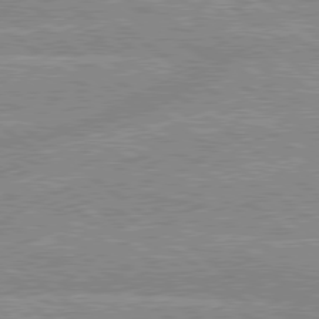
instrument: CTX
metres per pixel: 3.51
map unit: lApd
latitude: 79.1403
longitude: -156.6112
